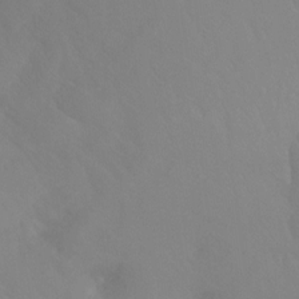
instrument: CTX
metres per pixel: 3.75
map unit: Htu
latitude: -15.2376
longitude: -47.9528
